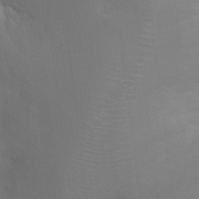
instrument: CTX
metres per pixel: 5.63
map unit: Ht
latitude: -3.8233
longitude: -25.4048
